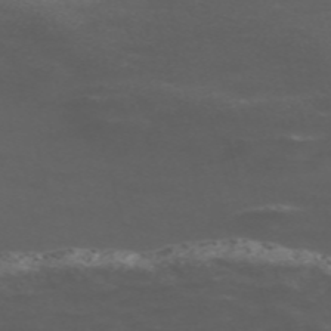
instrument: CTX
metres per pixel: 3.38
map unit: Nve
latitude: -58.8596
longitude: 66.1417
